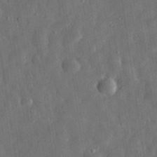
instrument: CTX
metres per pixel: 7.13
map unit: eHh
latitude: 31.7828
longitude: -75.1214
